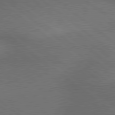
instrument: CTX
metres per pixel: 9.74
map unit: lApd
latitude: 79.4238
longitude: -176.0822
